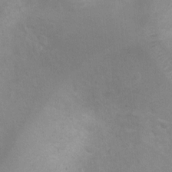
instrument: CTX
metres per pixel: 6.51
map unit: Ht
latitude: 2.9136
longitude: -25.5560
